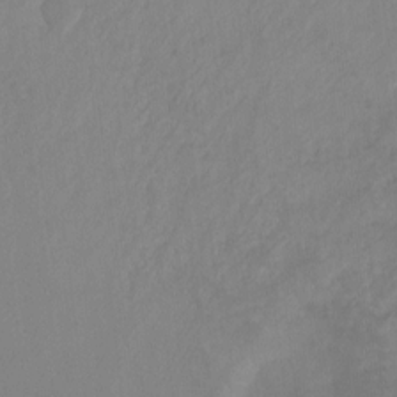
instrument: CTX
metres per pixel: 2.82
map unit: Ht
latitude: -9.6911
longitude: -39.5560
